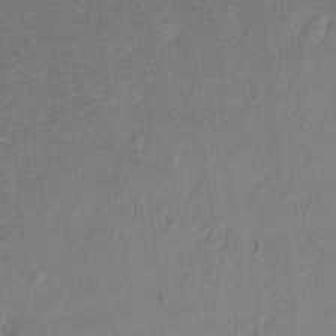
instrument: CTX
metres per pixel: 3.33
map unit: Hto
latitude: -6.7463
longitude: -35.4237
